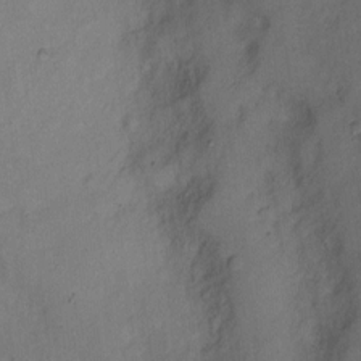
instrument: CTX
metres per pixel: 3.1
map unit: Hto
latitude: 4.4223
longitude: -61.1214
